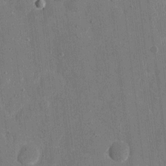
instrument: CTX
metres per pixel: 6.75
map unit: eHh
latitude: 7.0836
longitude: -67.9528
